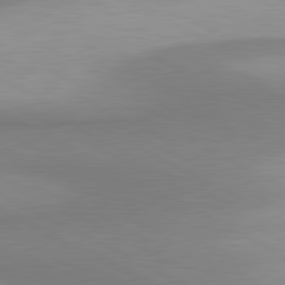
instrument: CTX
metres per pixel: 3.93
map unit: lApd
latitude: 80.9136
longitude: 157.8989
